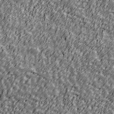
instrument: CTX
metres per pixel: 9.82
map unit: Ave
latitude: 41.4237
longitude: -113.3293
